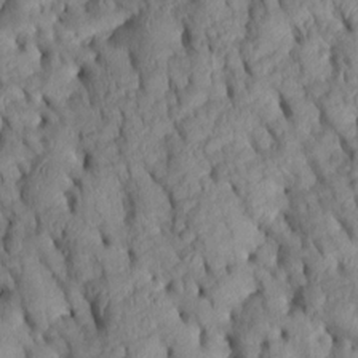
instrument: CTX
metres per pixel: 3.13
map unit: Htu
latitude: 1.3103
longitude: 149.4833
